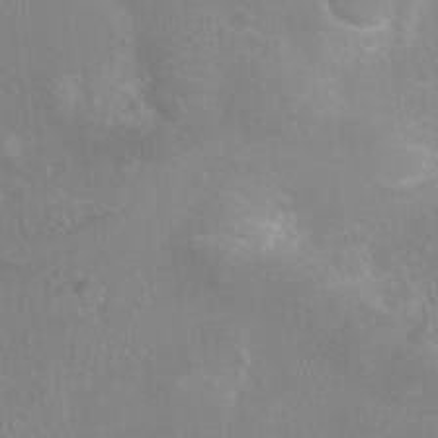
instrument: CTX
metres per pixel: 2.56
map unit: Nhu
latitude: 7.0836
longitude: -19.9339
